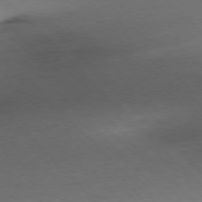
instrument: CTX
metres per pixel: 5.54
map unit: Ap
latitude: -77.4643
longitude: -69.5371
